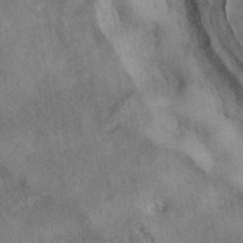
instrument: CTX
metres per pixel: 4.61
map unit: eAb
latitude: 41.8394
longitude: 103.0864
